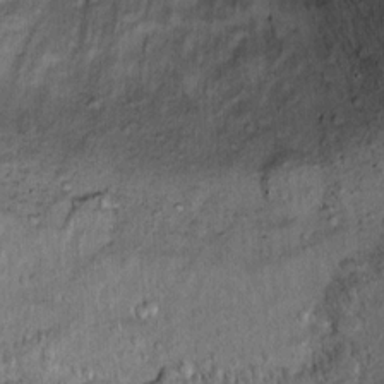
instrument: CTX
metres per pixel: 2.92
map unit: Ht
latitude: 11.5182
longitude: -38.0444
